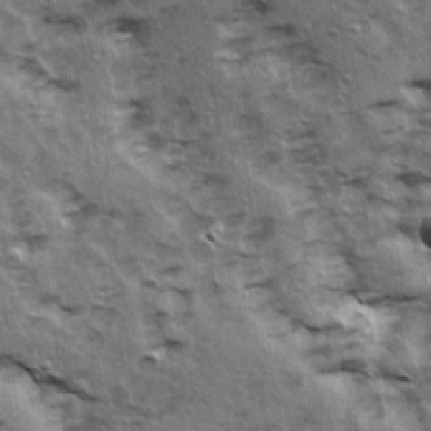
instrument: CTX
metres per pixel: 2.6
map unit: Ave
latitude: 15.3104
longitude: -104.8191
